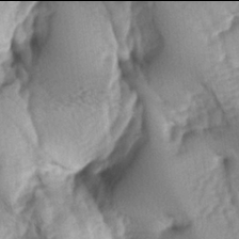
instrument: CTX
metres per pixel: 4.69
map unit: lAa
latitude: -6.0094
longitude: -126.5357
